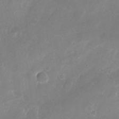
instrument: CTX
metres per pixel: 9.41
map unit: Nhu
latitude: -25.3132
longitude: -71.0080
